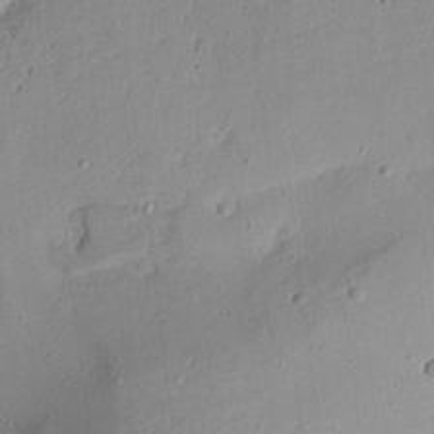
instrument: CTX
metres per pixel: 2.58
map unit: Aa
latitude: 12.8947
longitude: -139.9339
